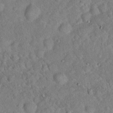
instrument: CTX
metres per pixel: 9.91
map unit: Hto
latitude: 17.4993
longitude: -52.6113
